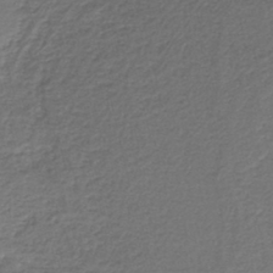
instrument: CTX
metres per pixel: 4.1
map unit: HNb
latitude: -42.7463
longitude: 50.7274
